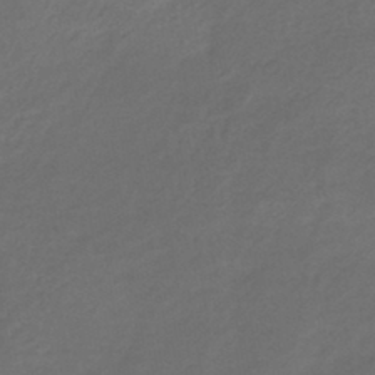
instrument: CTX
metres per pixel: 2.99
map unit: eHb
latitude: -43.5588
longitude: 86.9542
